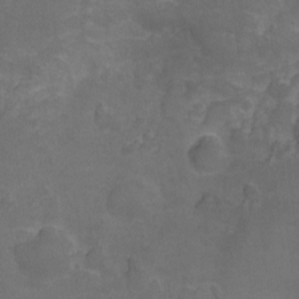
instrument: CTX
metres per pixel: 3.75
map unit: Nhu
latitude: -9.0486
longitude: -42.9703
